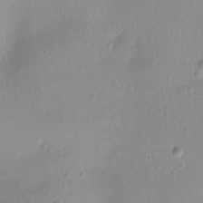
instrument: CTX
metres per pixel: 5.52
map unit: Ht
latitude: -8.7274
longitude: -20.9892
